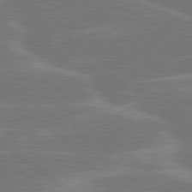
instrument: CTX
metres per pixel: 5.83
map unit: lApd
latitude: 79.9717
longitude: -122.3089
